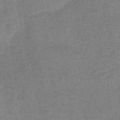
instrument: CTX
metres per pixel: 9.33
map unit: HNb
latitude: -34.0472
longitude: 57.3321
